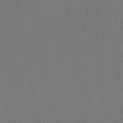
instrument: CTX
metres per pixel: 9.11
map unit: lHb
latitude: -43.6154
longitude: 68.2739
